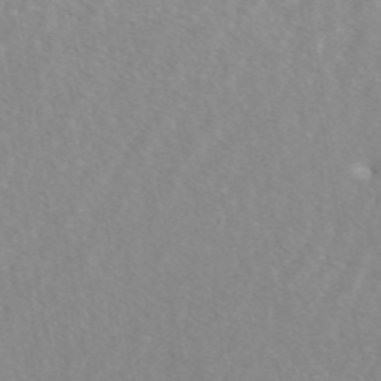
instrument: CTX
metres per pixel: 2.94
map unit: ANa
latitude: 45.4237
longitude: 28.2173
